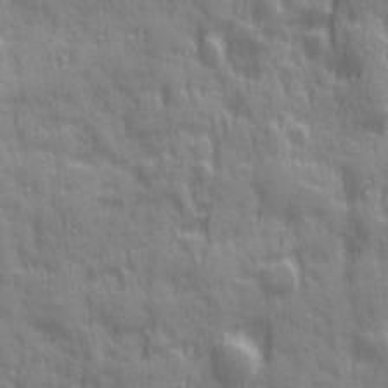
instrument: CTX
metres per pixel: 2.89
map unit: Ave
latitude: 19.9528
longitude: -132.4790
